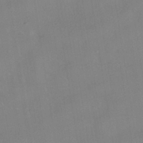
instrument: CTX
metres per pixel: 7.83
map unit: HNhu
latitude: -40.5951
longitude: 101.6154
